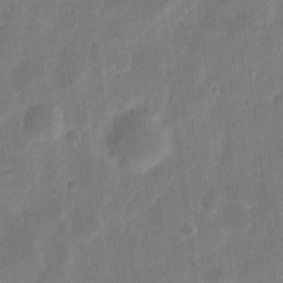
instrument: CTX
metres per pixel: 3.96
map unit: eHh
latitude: 7.7261
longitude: -70.9514
